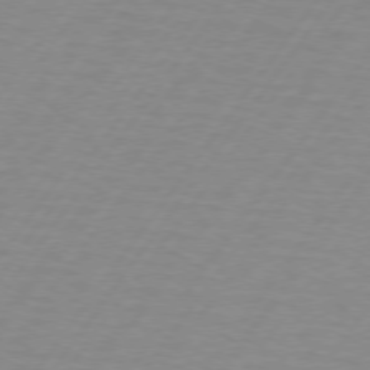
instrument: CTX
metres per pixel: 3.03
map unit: lApd
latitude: 74.0633
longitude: -78.5924
